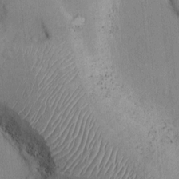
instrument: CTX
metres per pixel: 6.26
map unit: Ht
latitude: -3.1809
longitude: -14.8947
